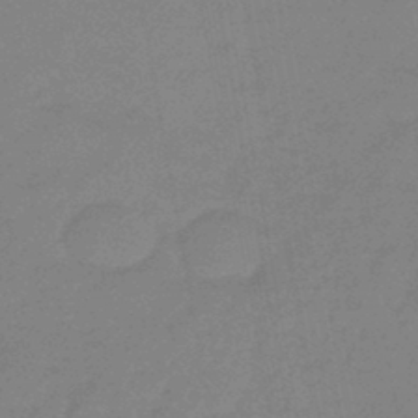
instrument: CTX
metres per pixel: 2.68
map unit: eHb
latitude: -44.9164
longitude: 87.9745
